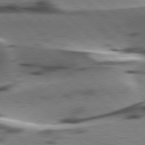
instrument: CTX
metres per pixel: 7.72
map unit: lApd
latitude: 77.5182
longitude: -49.2537
